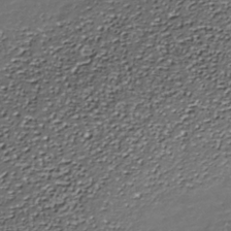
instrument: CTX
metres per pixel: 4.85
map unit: Nhe
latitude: -37.6155
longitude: -87.1970
